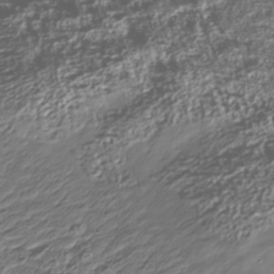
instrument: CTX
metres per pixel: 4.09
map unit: Nhu
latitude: -39.6722
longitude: -82.9891
